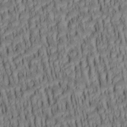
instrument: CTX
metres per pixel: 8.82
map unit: lAa
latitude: 5.6505
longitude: -115.2536
